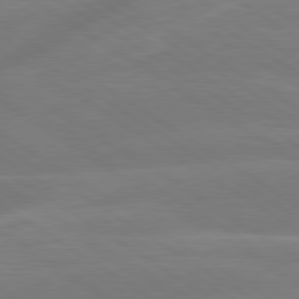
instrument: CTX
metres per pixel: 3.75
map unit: lApd
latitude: 79.7072
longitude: -143.0081
